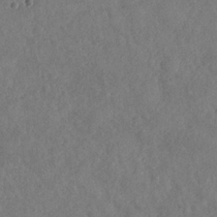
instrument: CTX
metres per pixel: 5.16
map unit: Nhu
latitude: -31.1998
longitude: -60.2711
